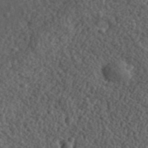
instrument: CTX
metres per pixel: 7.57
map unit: eHh
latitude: 36.2145
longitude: -79.7261
